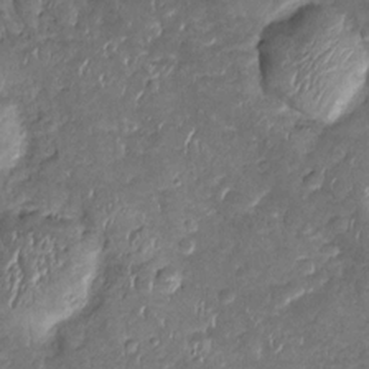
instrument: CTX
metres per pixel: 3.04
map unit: Htu
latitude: 2.3278
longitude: 148.0094
